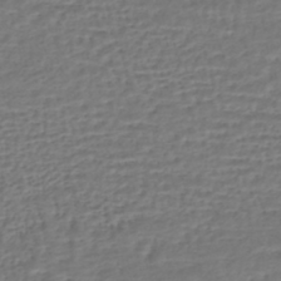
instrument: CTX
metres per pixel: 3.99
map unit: HNhu
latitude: -45.5021
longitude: 102.8219
